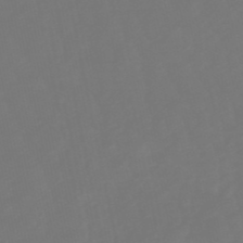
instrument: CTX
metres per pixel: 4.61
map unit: lHb
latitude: -50.4062
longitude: 79.9178
